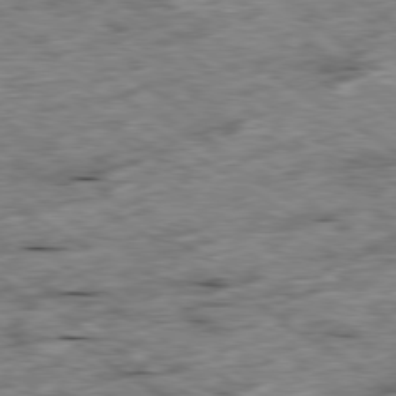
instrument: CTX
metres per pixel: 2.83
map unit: Ap
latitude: -79.8233
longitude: -87.0836
